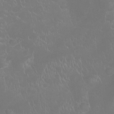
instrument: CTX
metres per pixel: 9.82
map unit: Ht
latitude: -7.8611
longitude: -20.7435
